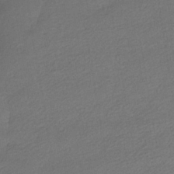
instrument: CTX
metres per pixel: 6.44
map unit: HNhu
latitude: -39.7100
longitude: 94.9541
